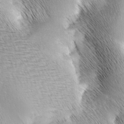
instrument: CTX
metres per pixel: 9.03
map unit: lAa
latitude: -4.9352
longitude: -120.8758
